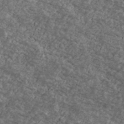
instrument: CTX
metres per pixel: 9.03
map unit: Ave
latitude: 40.2333
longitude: -110.4979
